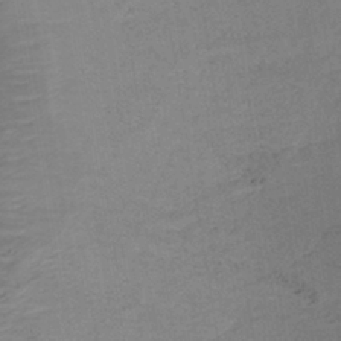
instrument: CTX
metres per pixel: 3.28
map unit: lHb
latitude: -38.3684
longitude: 72.4251
